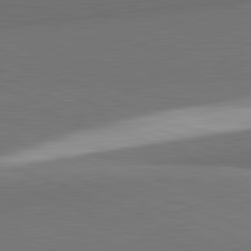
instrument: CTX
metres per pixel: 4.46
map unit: lApd
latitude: 82.1011
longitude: 152.6896
